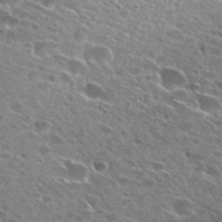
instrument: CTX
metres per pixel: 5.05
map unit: Hto
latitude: 27.6505
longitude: -43.6127
